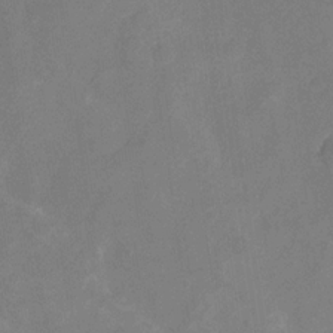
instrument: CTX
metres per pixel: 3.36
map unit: Nhu
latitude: -16.8030
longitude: -56.7624
